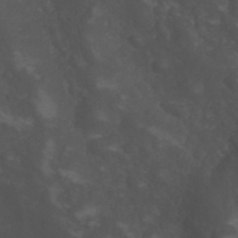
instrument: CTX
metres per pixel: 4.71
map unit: Nhu
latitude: 28.4034
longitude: -56.2900
